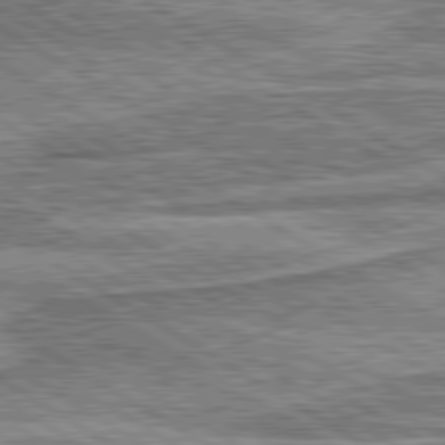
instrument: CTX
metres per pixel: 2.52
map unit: lApd
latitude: 80.2900
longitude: 172.5951
